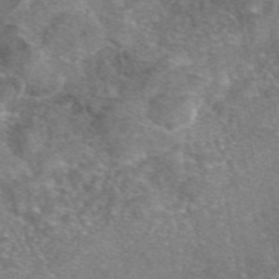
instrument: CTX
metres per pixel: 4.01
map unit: eAb
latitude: 46.7436
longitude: 103.1620
